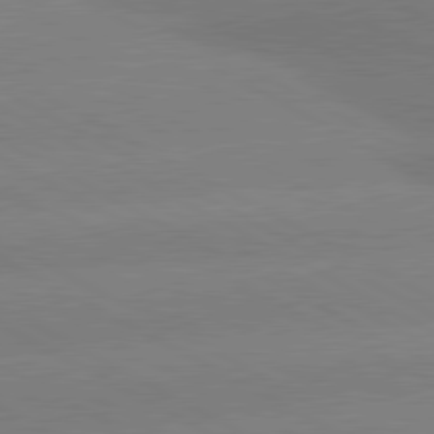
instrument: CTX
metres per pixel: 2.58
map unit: lApd
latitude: 80.8569
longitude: -150.0444
